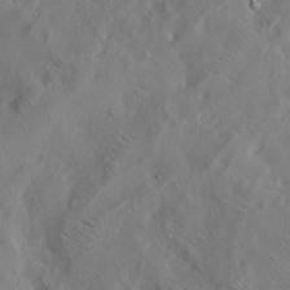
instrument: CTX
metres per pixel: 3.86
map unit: lAa
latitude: 19.8394
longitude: -139.7639
